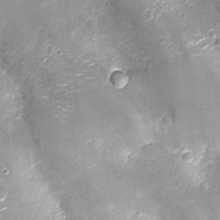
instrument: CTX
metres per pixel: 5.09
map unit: Nhu
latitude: -12.8975
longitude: -22.9892
